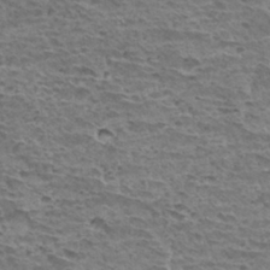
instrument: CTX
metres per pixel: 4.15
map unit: Hto
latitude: 32.0822
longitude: -40.0255
